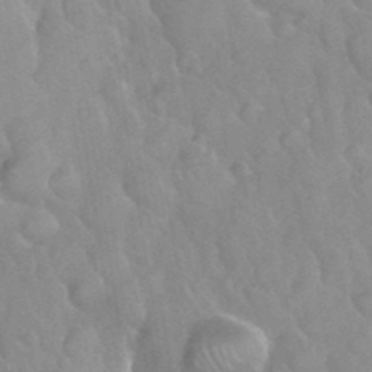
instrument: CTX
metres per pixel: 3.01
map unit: Nhu
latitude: 26.3278
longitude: -56.1955
